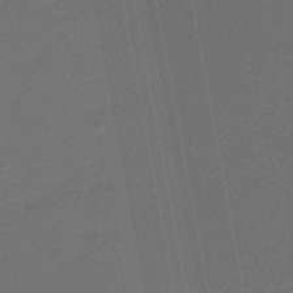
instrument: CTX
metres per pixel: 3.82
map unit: eHb
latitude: -47.8044
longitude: 87.2376
